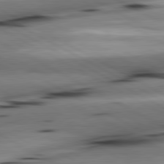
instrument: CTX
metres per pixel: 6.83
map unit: lApd
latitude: 80.8569
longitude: -162.4790
